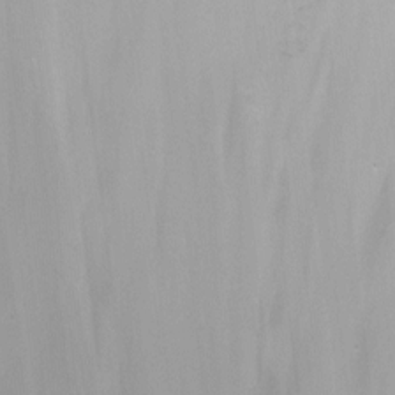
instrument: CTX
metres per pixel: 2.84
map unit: Nhu
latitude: -11.8234
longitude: -48.5924
